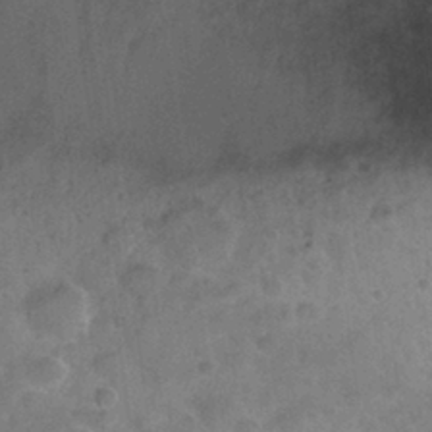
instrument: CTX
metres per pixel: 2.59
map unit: Nhu
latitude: 30.5735
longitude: -54.5923
